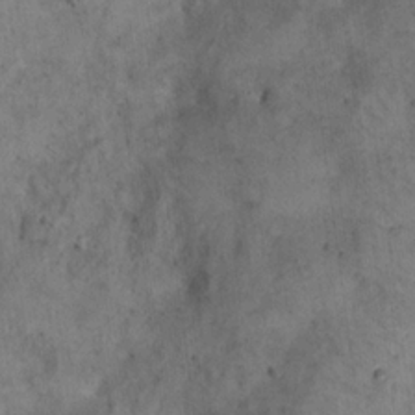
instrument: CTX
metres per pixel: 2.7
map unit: eHh
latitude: 20.7058
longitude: -60.6301
